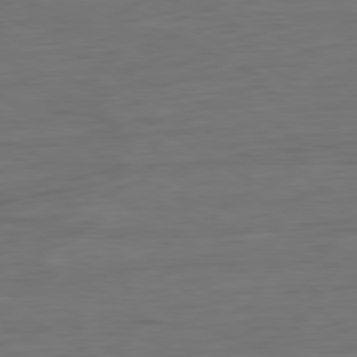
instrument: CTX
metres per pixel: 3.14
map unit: Ap
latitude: -81.3132
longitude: -79.2537
